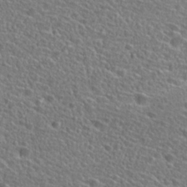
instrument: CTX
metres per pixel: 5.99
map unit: Hto
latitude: 25.6504
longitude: -46.1956
